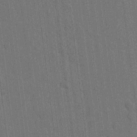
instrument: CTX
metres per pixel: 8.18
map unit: lAvf
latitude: 7.6127
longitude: 165.6344
